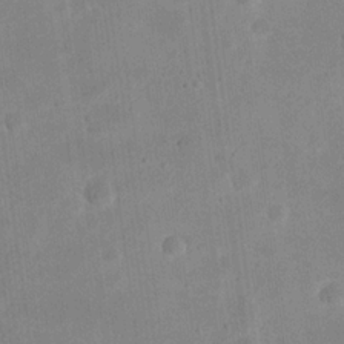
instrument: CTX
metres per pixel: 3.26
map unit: eHh
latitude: 20.6869
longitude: -69.8772
